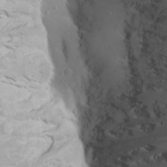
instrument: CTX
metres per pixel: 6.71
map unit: Aa
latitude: 23.1970
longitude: -145.1214
